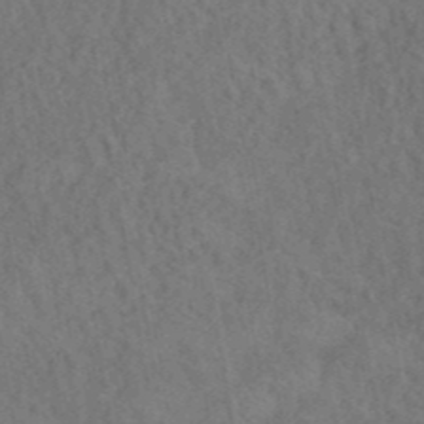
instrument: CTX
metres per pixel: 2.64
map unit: ANa
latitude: 41.4048
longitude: 52.3684
